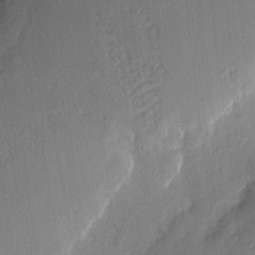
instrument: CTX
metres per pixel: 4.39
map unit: eHh
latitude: 2.7057
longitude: -77.2159
